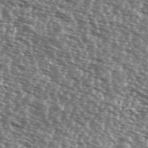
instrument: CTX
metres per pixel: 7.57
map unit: Ave
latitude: 38.1200
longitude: -112.3089
